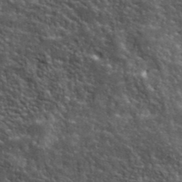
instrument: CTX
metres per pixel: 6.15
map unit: lHvf
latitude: 40.4223
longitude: -89.2348
